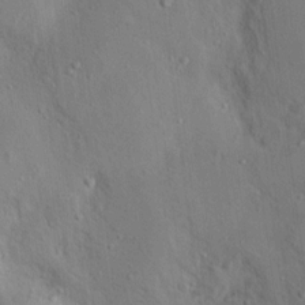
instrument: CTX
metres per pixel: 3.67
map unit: Nhu
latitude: 12.4601
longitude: -27.1970
